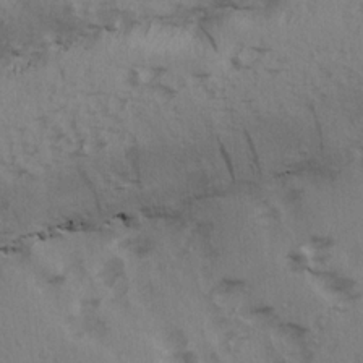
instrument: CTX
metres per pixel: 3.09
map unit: Ave
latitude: 14.8380
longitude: -105.2348
